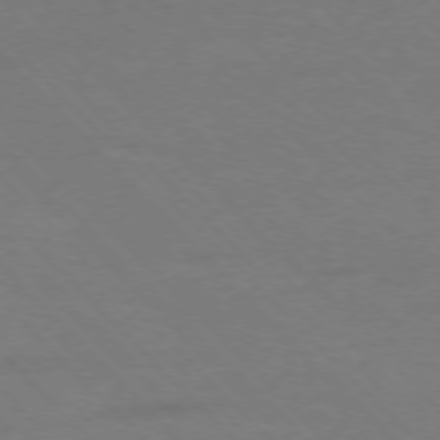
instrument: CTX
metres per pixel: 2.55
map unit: Ap
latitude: -77.5021
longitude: -69.7828
